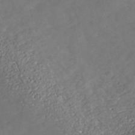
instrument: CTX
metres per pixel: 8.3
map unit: Nhe
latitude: -37.6721
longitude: -86.8380
